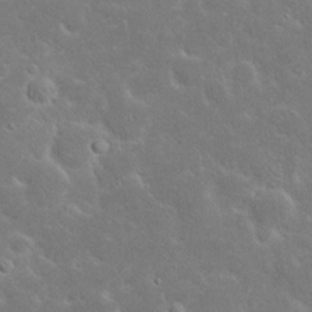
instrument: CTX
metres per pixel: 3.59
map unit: Nhu
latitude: 23.8016
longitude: -72.2712
